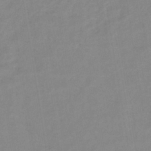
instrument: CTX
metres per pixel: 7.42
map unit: lHb
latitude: -40.2172
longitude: 74.2362
